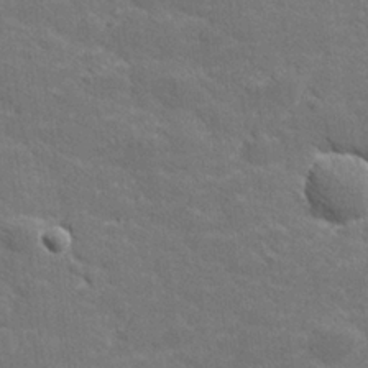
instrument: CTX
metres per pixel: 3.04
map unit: lHvf
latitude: 26.3278
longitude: 142.4440
